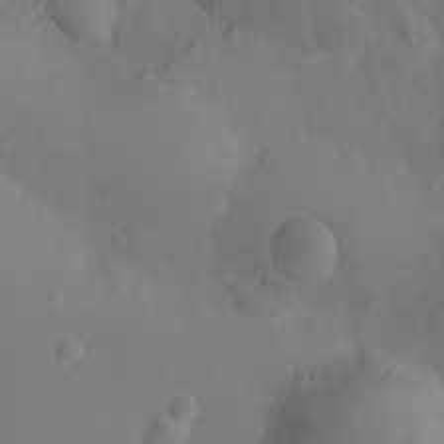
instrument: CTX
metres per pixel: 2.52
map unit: Ht
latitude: -9.9367
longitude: -23.0458
